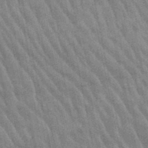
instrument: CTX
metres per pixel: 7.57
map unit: lHb
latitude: -48.6330
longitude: 73.9367
